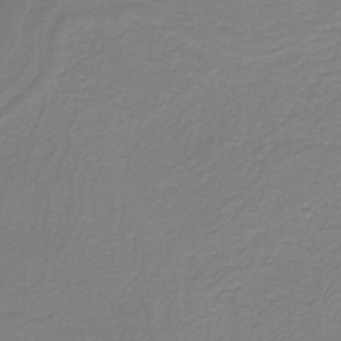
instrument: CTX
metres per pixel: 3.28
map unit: HNb
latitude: -37.8611
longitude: 54.2551
